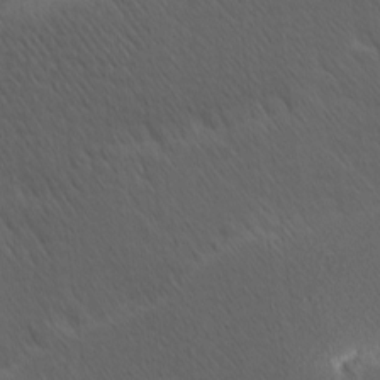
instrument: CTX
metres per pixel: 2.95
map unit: Hve
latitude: 12.3090
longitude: -90.1956
